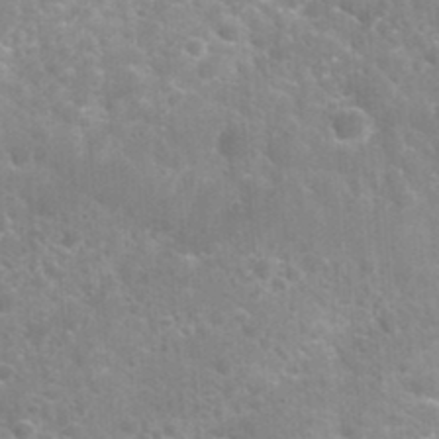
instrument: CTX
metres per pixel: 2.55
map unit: Hto
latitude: 35.7827
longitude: -46.7436
